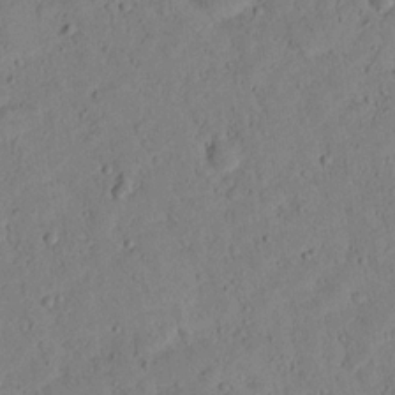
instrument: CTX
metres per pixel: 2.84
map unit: lHvf
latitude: 13.2537
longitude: 177.7667
